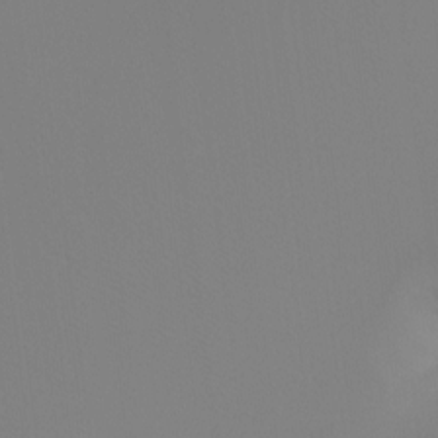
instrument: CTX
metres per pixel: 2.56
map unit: Ht
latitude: -13.3321
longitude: -50.3845
